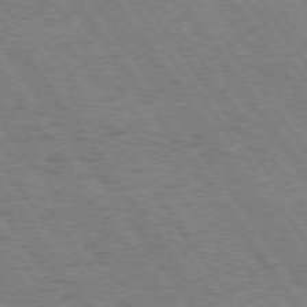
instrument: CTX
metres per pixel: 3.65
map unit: Hpe
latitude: 74.1578
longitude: -139.1025
